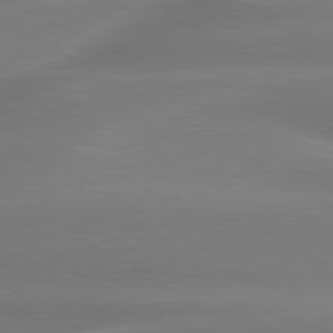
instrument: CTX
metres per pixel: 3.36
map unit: lApd
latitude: 80.0444
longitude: -138.0255
